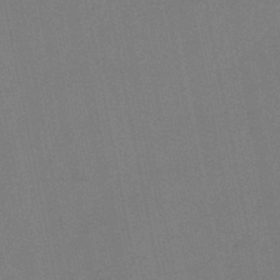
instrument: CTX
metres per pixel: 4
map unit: lHb
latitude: -47.3509
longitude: 70.0661
